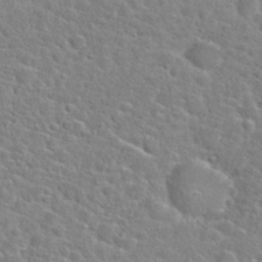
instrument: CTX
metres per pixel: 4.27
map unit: Hto
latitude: 24.9324
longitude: -47.9528
